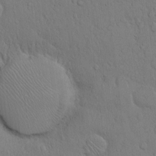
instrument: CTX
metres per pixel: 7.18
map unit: Hto
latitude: 11.5371
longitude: -57.6504
